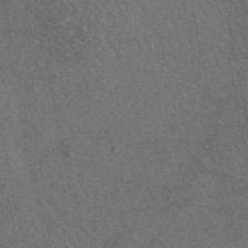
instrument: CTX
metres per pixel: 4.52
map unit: eAb
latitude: 46.6113
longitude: 111.6344
